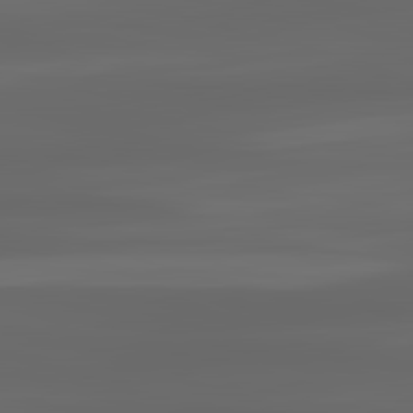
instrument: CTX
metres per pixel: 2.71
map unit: lApd
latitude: 83.1214
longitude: -132.9136
